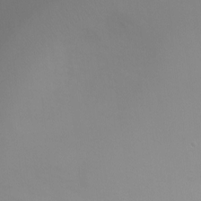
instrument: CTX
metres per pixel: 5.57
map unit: Ht
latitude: -5.2187
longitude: -27.8961
